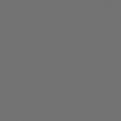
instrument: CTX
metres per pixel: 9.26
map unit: Hpe
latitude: 78.6302
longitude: 176.1228
